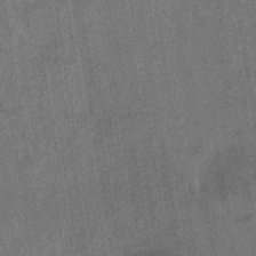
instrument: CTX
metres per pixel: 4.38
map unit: eHb
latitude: -35.0486
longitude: 80.7652
